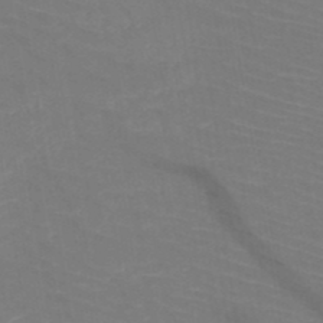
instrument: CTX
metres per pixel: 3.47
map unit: HNb
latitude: -49.8801
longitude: -44.8947
